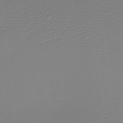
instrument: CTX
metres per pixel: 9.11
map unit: eHh
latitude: -5.5966
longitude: -84.6680
